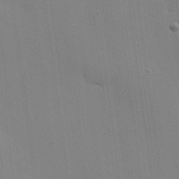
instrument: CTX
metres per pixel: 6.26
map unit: Hve
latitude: 25.8772
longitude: -91.1970
